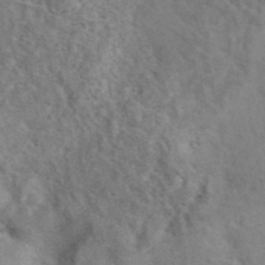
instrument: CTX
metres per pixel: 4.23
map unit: eAb
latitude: 41.4993
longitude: 107.7667
